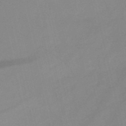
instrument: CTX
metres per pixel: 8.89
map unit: HNb
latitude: -52.5006
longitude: -45.8772
